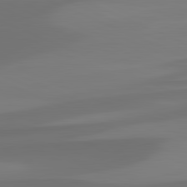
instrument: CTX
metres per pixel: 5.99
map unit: lApd
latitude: 82.0633
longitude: 128.8975
